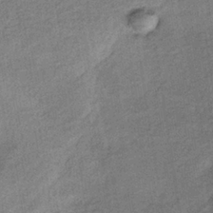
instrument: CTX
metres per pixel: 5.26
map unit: lHb
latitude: -34.9542
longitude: 68.6707
